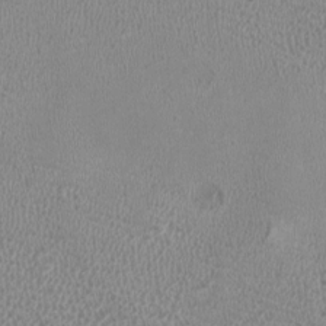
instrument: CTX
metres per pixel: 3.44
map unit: HNhu
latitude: -3.5588
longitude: -1.7638
